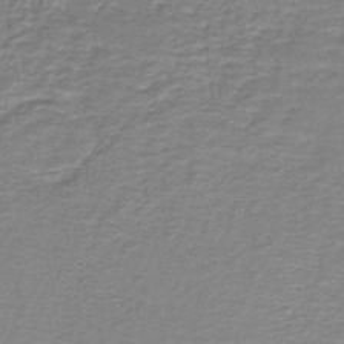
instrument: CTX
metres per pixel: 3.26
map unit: HNb
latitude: -38.5007
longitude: 50.6896
